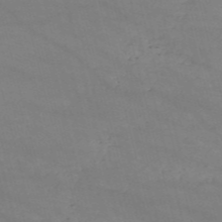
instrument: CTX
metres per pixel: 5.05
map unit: HNb
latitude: -53.2187
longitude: -37.4805
